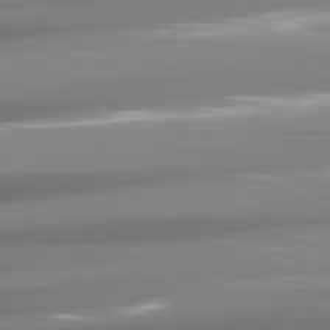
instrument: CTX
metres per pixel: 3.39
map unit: lApd
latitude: 81.4993
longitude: -138.8380
